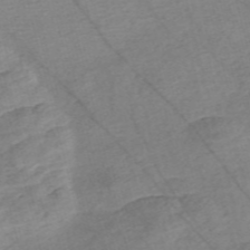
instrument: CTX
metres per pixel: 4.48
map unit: Nve
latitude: -56.8408
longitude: 53.8233
